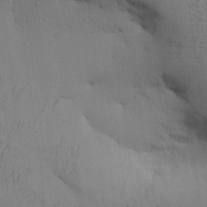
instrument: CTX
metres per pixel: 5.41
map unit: Aa
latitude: 26.6113
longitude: -130.0444
